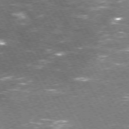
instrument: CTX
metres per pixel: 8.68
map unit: Hpe
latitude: 71.9906
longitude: -123.7450
